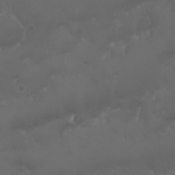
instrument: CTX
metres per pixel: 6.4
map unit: Nhu
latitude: 22.6112
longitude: -64.1578
